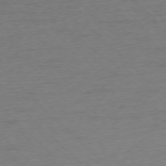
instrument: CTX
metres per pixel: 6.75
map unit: Ap
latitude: -76.9542
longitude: -57.7071
